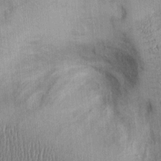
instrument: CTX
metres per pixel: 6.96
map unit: Ht
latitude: -2.1227
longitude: -13.7828
